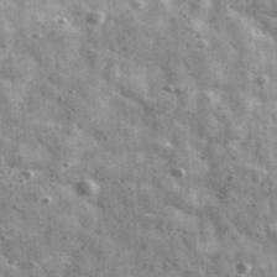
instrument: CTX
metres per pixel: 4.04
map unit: Ave
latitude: 41.1403
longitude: -106.7057
